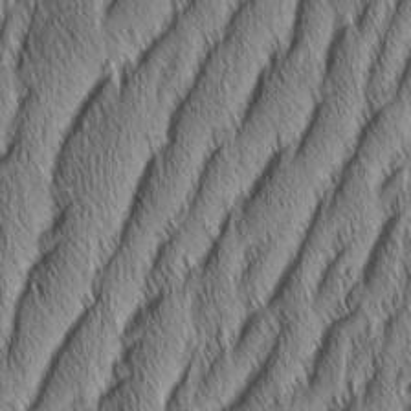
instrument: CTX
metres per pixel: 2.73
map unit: Aa
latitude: 6.5546
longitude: -131.0459
